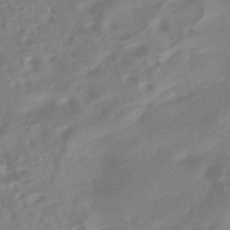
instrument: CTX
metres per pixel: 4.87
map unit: HNhu
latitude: -42.3684
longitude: 92.0094
